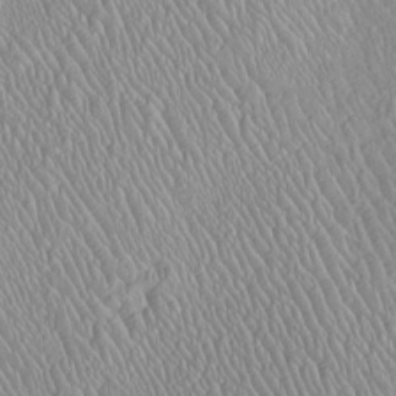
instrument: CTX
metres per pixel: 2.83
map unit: Htu
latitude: -6.5951
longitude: 152.5384
